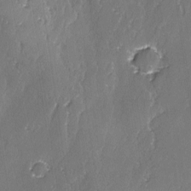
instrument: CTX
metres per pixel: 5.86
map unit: lAvf
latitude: -2.5195
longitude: -107.4993
